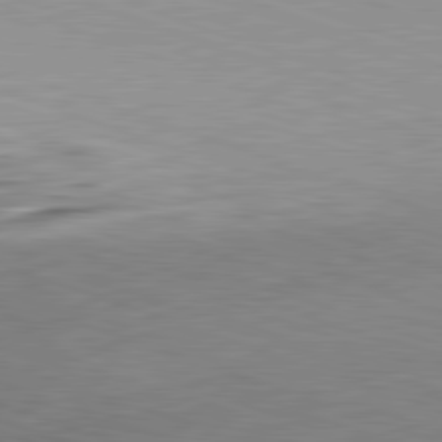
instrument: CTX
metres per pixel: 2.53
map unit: Hpe
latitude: -82.5196
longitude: 5.8989
